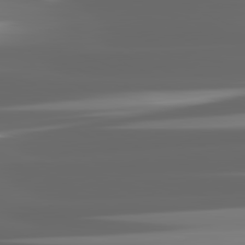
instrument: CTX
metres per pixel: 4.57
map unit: lApd
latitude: 81.8394
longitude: -136.1578
